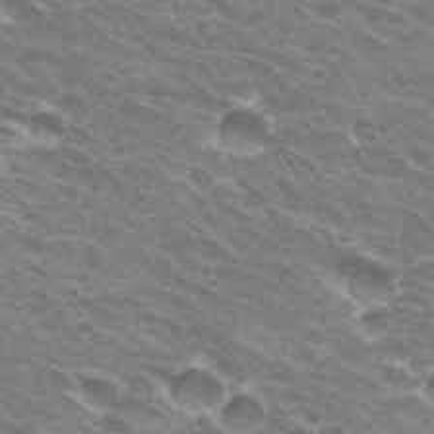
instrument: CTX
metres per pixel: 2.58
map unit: Hto
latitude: 31.4049
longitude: -43.8961
